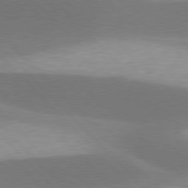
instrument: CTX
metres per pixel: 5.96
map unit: lApd
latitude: 77.4048
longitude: -50.1200
